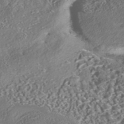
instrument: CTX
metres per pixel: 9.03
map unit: eHh
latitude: -43.0486
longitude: 122.0283
